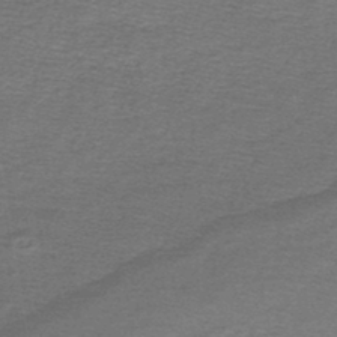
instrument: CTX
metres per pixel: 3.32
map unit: lHb
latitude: -45.2187
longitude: 57.4076
